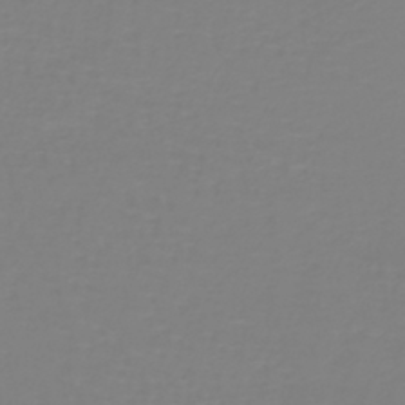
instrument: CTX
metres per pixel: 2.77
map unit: lHb
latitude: -41.2943
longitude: 60.3684
